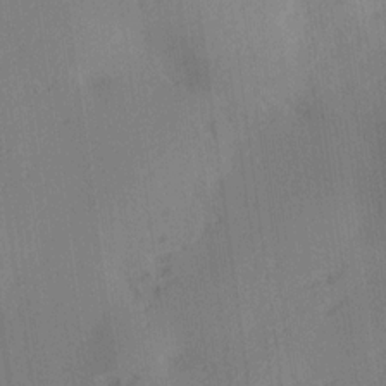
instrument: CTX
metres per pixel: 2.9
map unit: Ave
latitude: 17.5938
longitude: -138.3656
